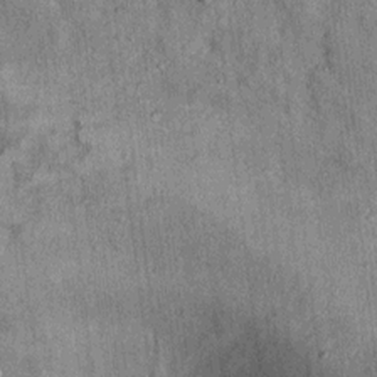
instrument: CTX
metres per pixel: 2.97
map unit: Ht
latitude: 9.2726
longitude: -37.8961
